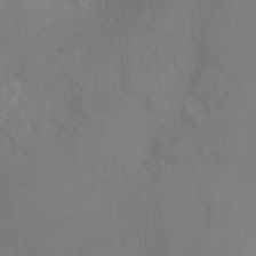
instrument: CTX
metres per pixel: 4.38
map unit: Ht
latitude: -0.8219
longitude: -34.9324
